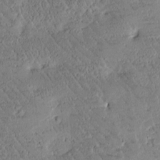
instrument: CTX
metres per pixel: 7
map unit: Htu
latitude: -1.8423
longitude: 176.0094
